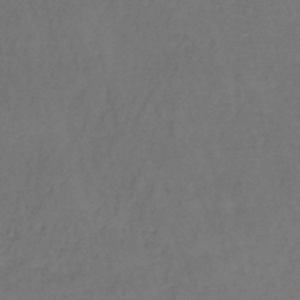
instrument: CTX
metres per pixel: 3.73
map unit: lHb
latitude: -38.2551
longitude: 61.5021
